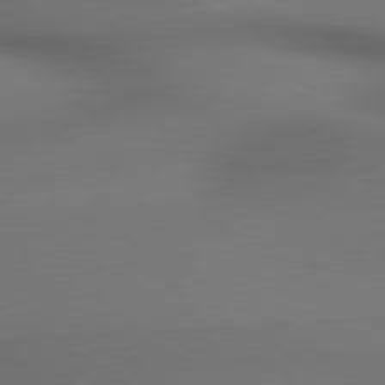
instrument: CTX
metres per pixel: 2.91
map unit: lApd
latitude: 79.8961
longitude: -175.4238
